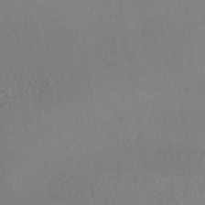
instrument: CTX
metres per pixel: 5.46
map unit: HNhu
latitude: -43.8422
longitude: 94.5007
